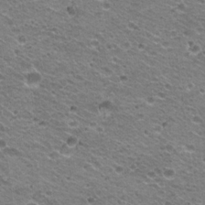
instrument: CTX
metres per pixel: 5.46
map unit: Hto
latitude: 20.8947
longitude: -32.8380
